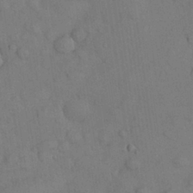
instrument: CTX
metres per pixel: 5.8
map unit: Nhu
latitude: 28.4790
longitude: -69.9150
